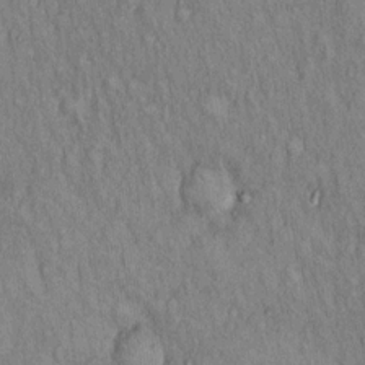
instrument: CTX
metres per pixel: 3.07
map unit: Hto
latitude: 14.7813
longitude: -61.0458
